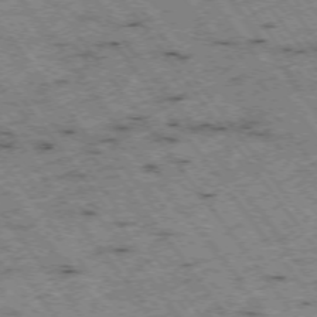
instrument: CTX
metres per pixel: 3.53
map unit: Hpe
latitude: -74.4062
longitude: 4.5573
